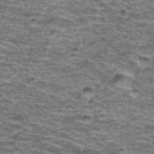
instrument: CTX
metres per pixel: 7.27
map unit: Hto
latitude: 38.3089
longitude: -43.2726
